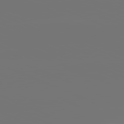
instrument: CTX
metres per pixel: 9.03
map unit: lApd
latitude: 81.5938
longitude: -153.1781
